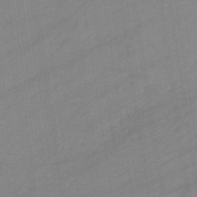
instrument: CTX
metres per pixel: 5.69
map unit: eHb
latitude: -34.2928
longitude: 72.8786
